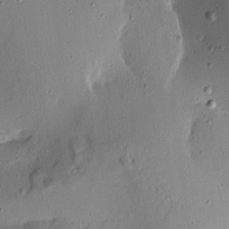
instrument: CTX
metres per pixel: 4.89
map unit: Aa
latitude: 13.1214
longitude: -139.8583
